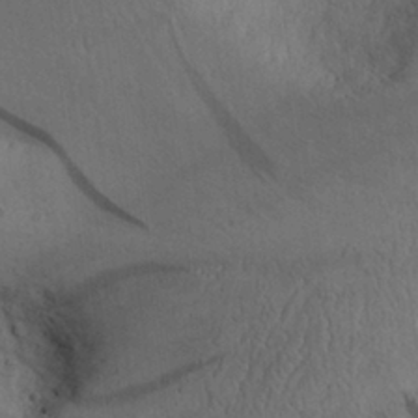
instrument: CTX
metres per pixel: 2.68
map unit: Aa
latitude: 28.7435
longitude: -144.9325
